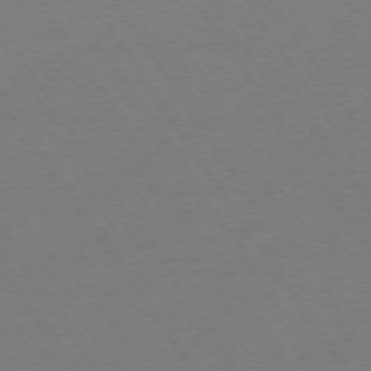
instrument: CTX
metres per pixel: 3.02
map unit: Ap
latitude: -73.7855
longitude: -71.3481
